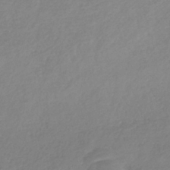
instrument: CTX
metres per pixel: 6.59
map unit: lHb
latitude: -37.4265
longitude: 72.1606
